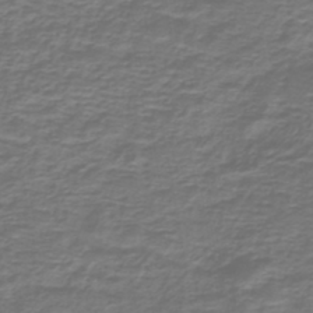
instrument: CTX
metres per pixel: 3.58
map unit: lHb
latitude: -43.0297
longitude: 57.1620
